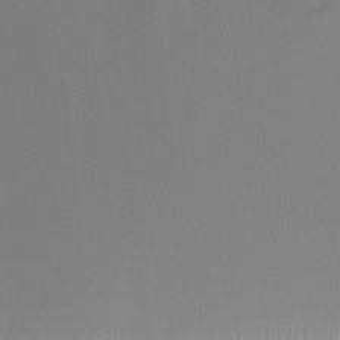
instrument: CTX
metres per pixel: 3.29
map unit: Ht
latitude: -6.5007
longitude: -29.3104
